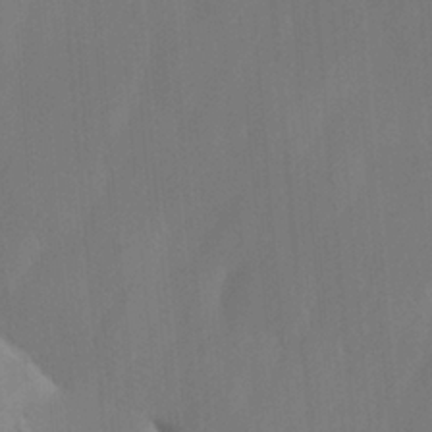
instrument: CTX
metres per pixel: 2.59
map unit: Ave
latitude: -0.7086
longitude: -113.1025
